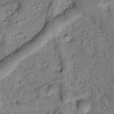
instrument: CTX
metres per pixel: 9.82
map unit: Htu
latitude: -2.2550
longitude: 173.8044
